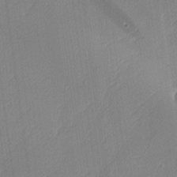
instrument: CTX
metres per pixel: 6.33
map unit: lHvf
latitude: 24.2900
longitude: 141.8422
